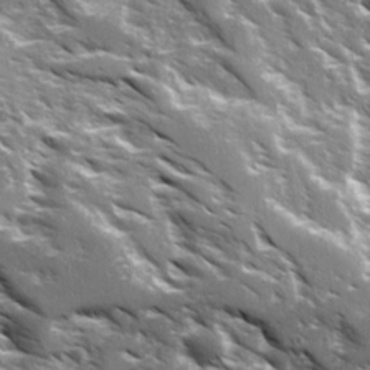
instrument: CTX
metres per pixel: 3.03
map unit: Ave
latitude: 16.3845
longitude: -130.5546
